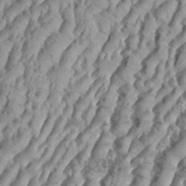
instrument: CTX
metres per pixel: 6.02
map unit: eHh
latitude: 34.6301
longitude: -136.8947
